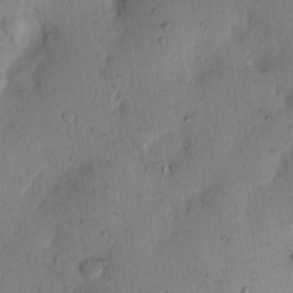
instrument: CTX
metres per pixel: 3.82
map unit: eHh
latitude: 11.4804
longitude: -61.8772
